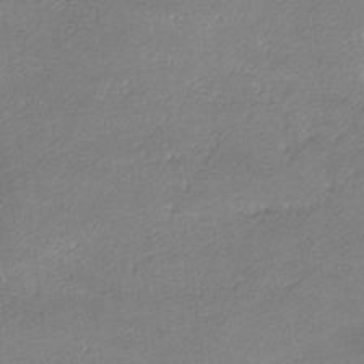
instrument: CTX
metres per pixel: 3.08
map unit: lHvf
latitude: -12.5196
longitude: -102.8002
